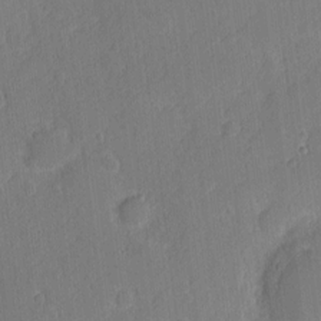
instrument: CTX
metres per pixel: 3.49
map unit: eHh
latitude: 3.8205
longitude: -73.0837
